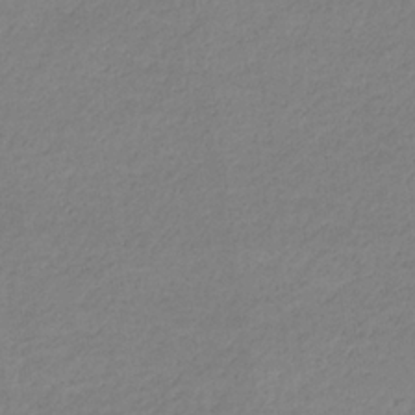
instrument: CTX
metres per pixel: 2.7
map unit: eHb
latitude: -33.0109
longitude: 70.5763
